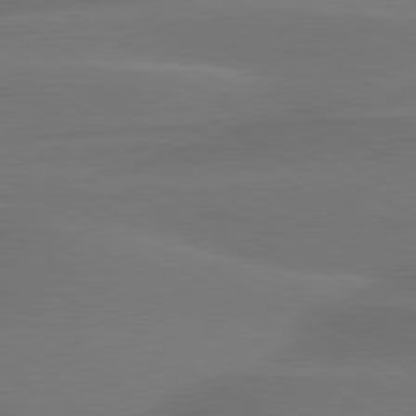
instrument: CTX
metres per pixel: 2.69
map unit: lApd
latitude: 79.6505
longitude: -88.1767
